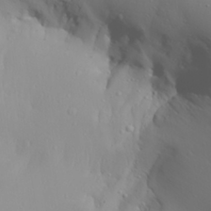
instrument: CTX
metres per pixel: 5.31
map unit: Aa
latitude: 28.6868
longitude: -133.1970
